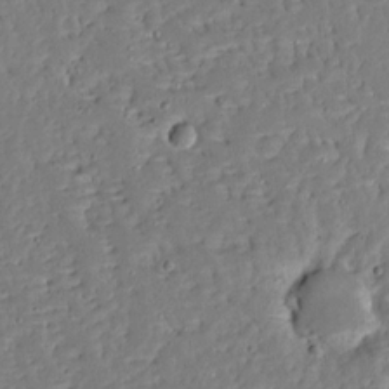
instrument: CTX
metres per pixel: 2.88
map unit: Ave
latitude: 13.0081
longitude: -137.6316
